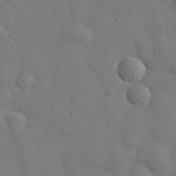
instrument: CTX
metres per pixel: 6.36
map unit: eHh
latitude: 30.2712
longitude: -73.1404
